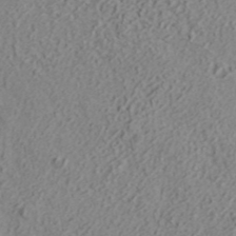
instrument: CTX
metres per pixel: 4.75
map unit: ANa
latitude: 41.5371
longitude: 30.0094
